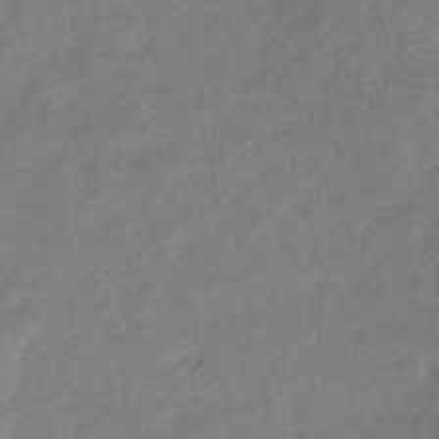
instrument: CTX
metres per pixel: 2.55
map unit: eHb
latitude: -38.3684
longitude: 75.8990
